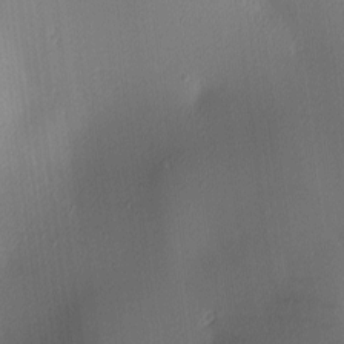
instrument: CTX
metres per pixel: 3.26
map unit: lAa
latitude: 2.9513
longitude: -116.0822
